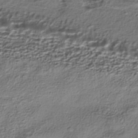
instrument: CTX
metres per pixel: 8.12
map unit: HNhu
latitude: -39.8045
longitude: 107.5022
